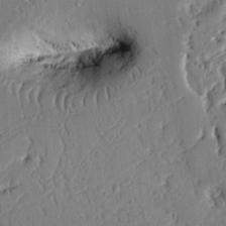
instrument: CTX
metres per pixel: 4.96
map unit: Ht
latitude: 9.4238
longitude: -78.2145
